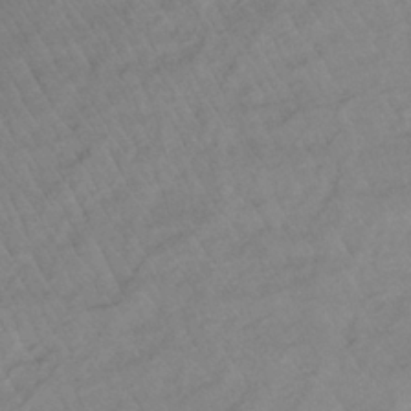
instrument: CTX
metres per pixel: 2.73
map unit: lHb
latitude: -35.6911
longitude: 69.6343
